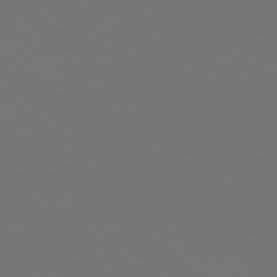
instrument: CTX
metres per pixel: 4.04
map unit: Hpe
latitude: 78.7624
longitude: -163.2159
